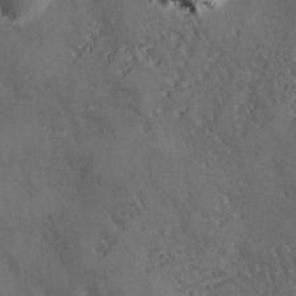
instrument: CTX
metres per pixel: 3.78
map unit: Ave
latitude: -7.1809
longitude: -119.7071
